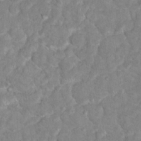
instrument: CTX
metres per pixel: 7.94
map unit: Nhu
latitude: 17.4804
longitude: -31.8584
